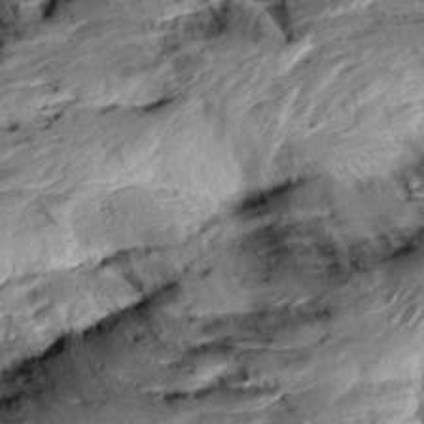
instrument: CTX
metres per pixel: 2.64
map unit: Aa
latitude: 10.7624
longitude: -142.7624
